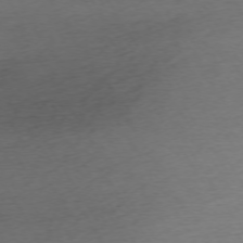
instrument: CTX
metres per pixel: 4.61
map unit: Ap
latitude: -73.5777
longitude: -68.6869
